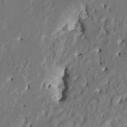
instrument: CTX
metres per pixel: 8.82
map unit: HNhu
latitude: 8.1011
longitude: -5.8205
